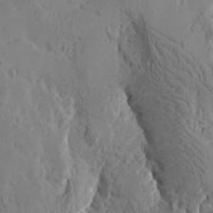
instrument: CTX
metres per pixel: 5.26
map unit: Htu
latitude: -1.5211
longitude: -177.1592
